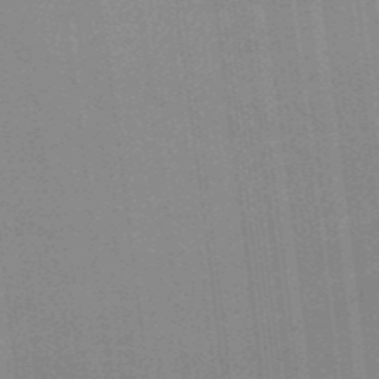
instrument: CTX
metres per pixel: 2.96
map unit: lHb
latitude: -48.3496
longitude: 73.5399
